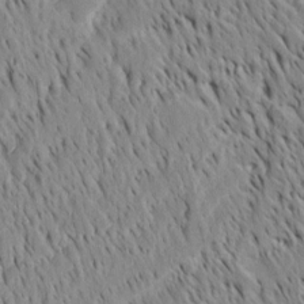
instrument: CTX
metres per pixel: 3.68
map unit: Htu
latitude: -4.1228
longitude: 151.5777
